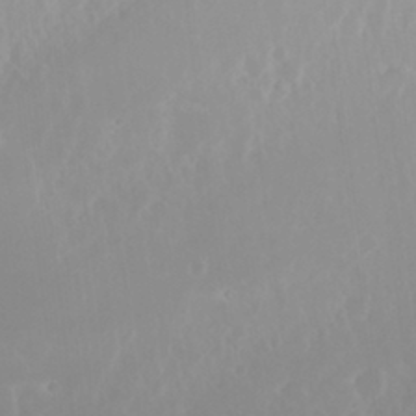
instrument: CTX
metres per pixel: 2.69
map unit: Nhu
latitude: 23.2348
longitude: -63.7639
